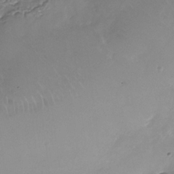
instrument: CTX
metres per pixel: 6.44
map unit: Nhe
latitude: -37.0675
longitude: -87.1592
